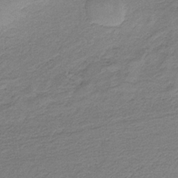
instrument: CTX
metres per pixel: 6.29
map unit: HNb
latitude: -34.9731
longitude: 58.7841
